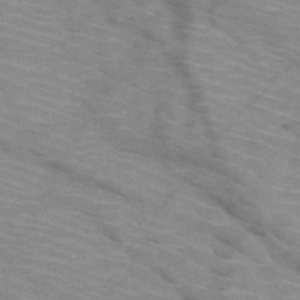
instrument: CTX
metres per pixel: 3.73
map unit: HNb
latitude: -47.1998
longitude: -45.0269
